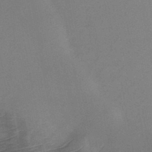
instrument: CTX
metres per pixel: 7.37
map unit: HNb
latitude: -46.0283
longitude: -45.1025
